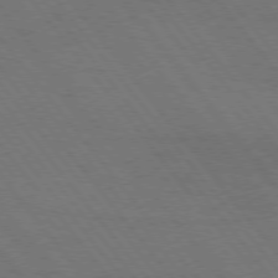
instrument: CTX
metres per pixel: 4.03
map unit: Hpe
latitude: 75.0647
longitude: -138.2522
